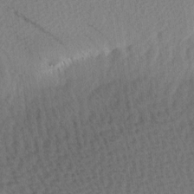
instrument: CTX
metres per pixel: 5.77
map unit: Ave
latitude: 10.9325
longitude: -107.1970
